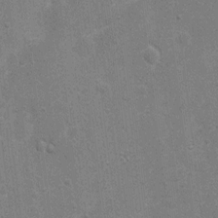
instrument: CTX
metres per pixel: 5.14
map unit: Nhu
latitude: 4.4034
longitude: -25.4048
